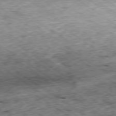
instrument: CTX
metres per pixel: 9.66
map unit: Ap
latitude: -79.3509
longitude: -87.3104
